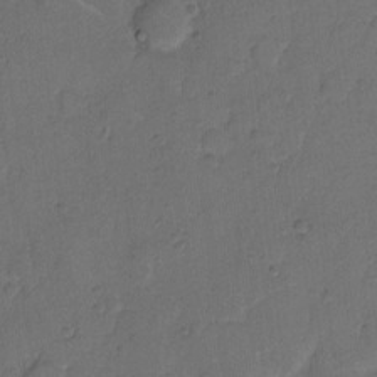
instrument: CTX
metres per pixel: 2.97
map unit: Hto
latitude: 8.2523
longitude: -61.9906
